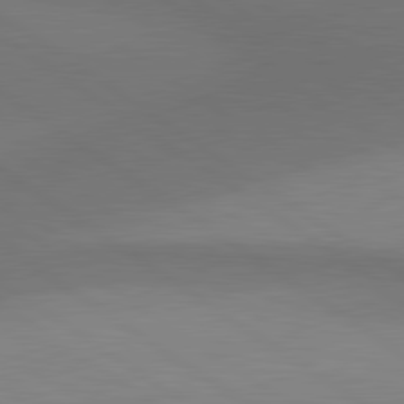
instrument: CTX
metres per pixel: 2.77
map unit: lApd
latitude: 80.7057
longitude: 161.5588
